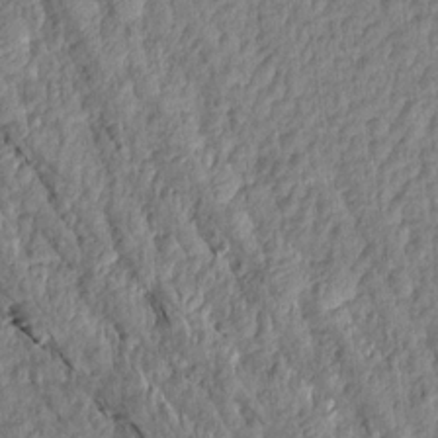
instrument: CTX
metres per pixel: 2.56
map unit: Aa
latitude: 15.5749
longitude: -146.1200
